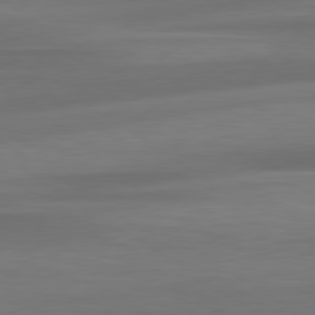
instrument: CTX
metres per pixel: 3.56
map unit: lApd
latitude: 79.6505
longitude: -87.1781
